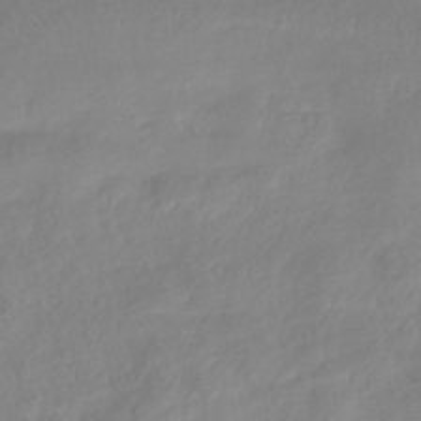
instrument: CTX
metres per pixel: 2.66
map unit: HNhu
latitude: -41.2187
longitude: 93.2376
